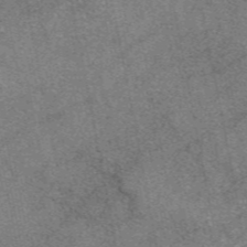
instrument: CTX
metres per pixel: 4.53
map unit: eAb
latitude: 47.8395
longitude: 106.6519
